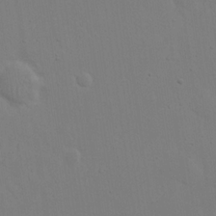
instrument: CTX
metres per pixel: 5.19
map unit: eHh
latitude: 19.6316
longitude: -71.8961
